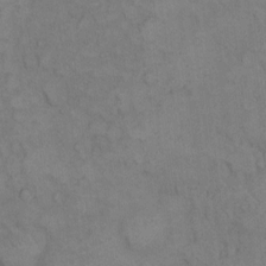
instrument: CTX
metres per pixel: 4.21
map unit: eHh
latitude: 8.9703
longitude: -62.9136
